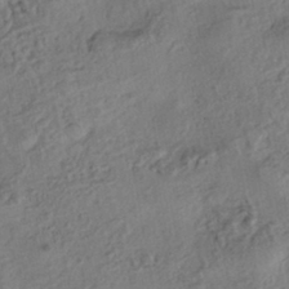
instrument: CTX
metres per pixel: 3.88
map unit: eHh
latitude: -42.9730
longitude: 121.4454
